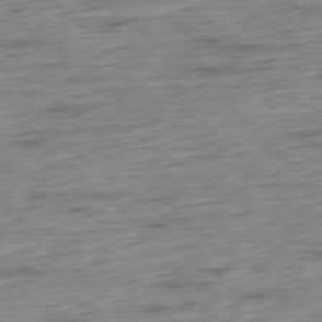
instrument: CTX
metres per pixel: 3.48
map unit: Hpe
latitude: -79.2942
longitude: 12.3117
